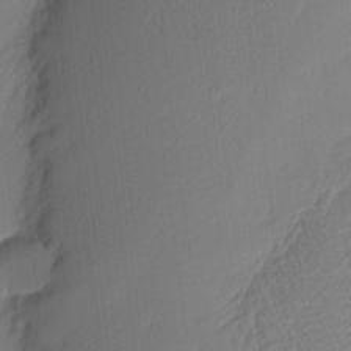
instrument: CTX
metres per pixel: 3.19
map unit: Nhu
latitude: 2.1955
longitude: -76.4790
